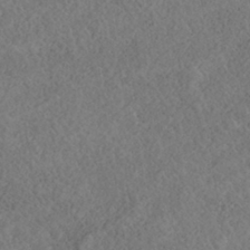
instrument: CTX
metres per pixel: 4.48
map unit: HNhu
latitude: -39.9745
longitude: 104.8030
